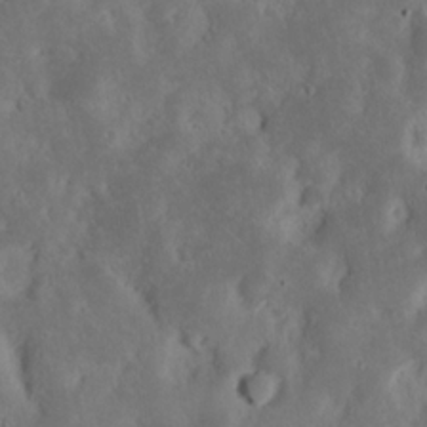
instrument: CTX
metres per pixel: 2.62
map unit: eHh
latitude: 15.8584
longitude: -73.4616
